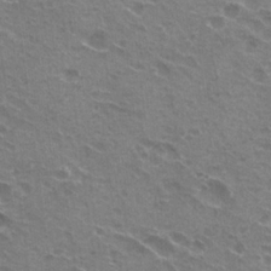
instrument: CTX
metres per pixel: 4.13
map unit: Hto
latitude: 22.1956
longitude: -31.8395
